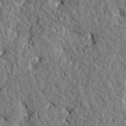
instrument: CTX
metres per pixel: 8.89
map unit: Htu
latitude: -0.2362
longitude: -178.8947
